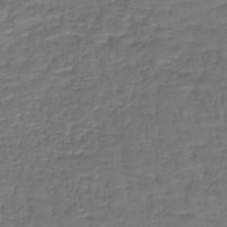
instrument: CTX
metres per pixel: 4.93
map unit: lHb
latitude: -43.6532
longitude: 59.2564
